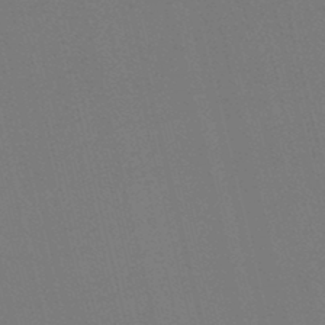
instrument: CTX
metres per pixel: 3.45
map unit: lHb
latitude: -47.2943
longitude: 61.1809
